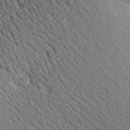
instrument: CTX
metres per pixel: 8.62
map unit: Aa
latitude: 21.7828
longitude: -139.9717
